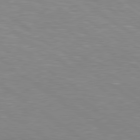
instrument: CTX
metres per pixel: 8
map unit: Hpe
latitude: 79.0837
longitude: -154.0822
